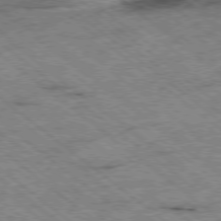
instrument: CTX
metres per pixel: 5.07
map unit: Ap
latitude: -78.8408
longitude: -51.3481
